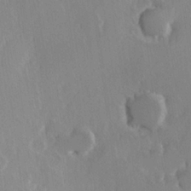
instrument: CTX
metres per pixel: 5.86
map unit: Hve
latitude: 23.2726
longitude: 146.5196
